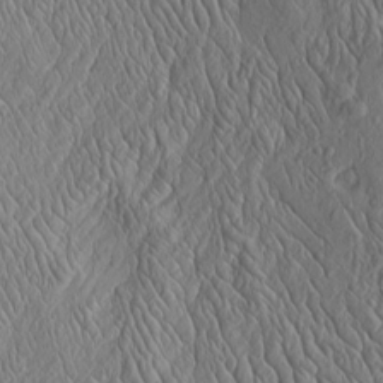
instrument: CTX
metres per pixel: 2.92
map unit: Htu
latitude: -3.8233
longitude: 157.3132
